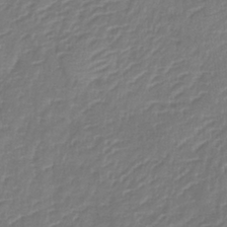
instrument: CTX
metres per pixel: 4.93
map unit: lHb
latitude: -39.4644
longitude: 73.9556
